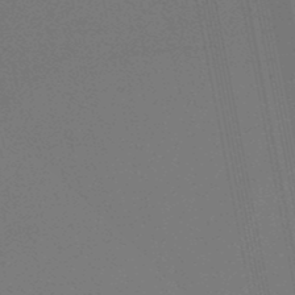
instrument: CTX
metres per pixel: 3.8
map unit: lHb
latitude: -48.8219
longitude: 68.6140
